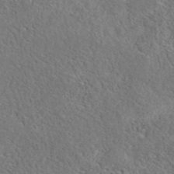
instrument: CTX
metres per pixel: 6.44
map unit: eAb
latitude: 40.0444
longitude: 108.5385
